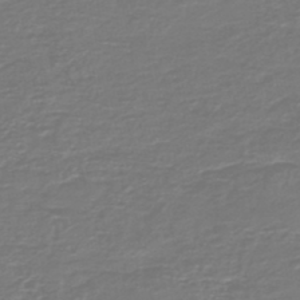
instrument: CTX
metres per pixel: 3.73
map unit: HNb
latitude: -47.0486
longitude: 53.3509
